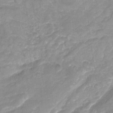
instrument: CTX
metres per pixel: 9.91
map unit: Nhu
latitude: -22.2740
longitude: -56.0822
